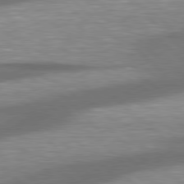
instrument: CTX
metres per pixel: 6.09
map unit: lApd
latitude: 79.1026
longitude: -115.5749
